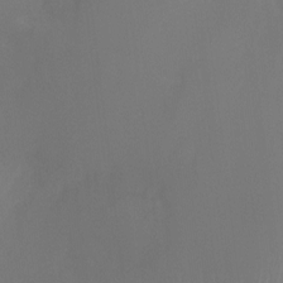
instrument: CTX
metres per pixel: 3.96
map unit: Ht
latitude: -3.8800
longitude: -25.0647
